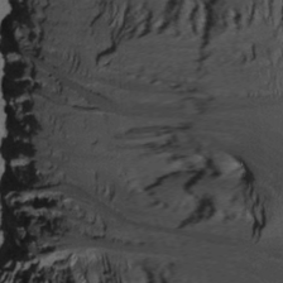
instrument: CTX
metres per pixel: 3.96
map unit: Htu
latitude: -7.9745
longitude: -65.1592
